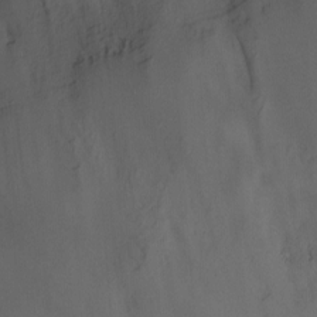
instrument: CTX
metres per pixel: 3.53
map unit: Nhu
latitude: -13.0864
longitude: -51.6882
